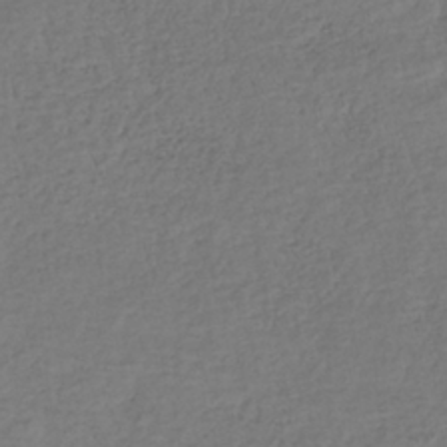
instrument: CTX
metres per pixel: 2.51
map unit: lHb
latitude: -37.6721
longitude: 70.3117
